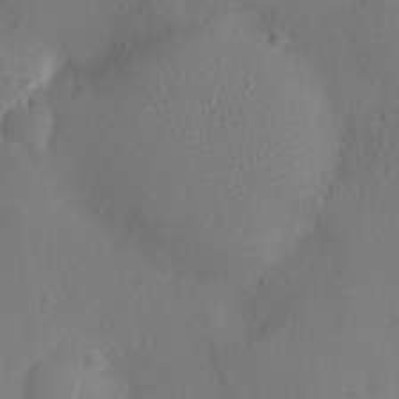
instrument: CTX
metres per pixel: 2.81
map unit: Ht
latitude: -10.8786
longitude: -22.7624
